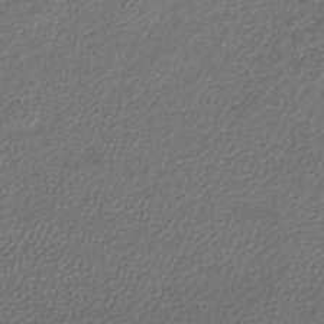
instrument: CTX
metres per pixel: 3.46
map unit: lHb
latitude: -43.0486
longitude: 72.2172
